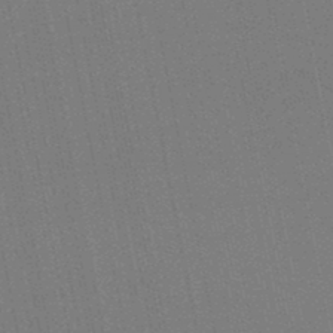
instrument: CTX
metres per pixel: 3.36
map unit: lHb
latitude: -45.9745
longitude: 57.5399
